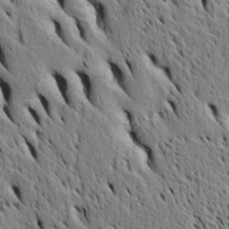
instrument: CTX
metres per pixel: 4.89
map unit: Htu
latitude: -3.5588
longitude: 151.5966
